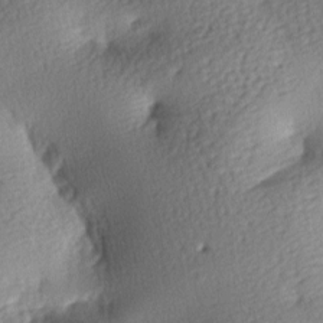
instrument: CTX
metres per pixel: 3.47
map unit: lAa
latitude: -8.2550
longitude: -126.6113
